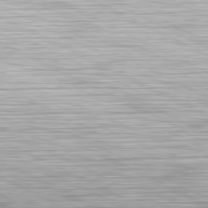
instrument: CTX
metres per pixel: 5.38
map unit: Hpe
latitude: -81.5966
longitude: 17.6533
